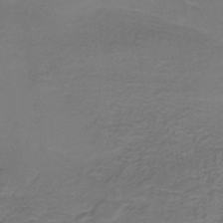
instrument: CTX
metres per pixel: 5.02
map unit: lHb
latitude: -38.3684
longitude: 57.8611
